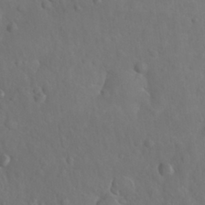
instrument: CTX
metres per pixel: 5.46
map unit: Nhu
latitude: 27.9717
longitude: -65.2159
